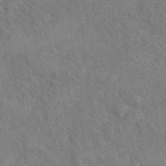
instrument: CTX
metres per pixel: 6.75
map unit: eAb
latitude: 42.5168
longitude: 110.6707
